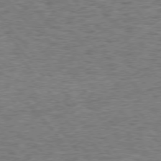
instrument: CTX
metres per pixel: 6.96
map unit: Hpe
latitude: 75.1781
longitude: -135.4048
